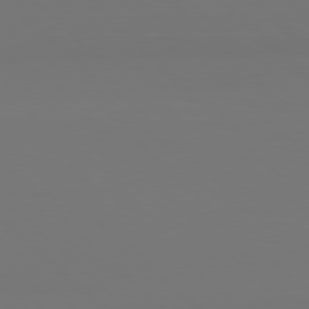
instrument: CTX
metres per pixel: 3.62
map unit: Hpe
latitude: 77.9150
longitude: -171.0458
